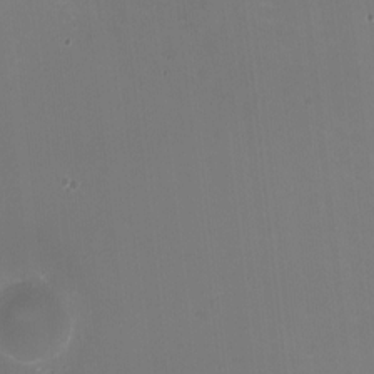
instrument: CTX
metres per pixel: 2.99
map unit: HNhu
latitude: -2.1794
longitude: -3.3292
